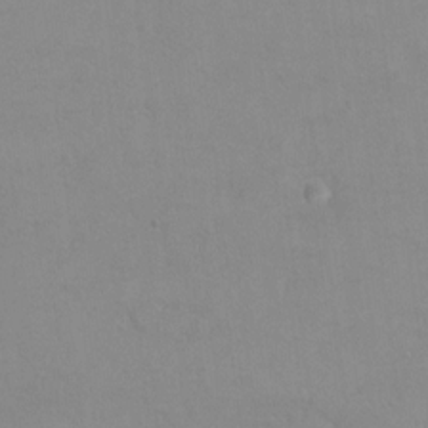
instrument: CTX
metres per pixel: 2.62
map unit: Hto
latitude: 7.9150
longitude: -35.7071
